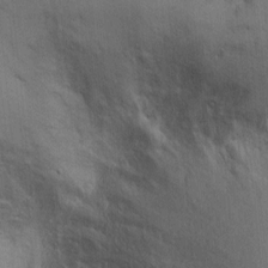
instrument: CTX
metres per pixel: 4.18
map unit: Nhu
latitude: -0.9920
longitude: -14.8002
